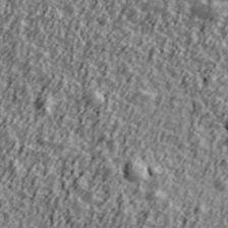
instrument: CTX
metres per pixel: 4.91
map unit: Ave
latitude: 42.2712
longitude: -113.6505
